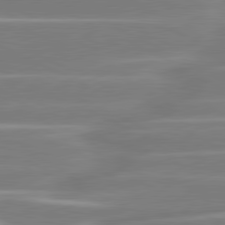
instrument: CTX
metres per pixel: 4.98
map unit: lApd
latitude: 80.9136
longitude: -130.7436
